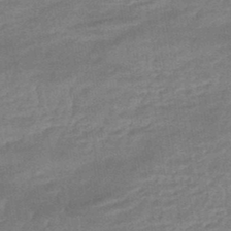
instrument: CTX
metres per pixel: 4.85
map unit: HNhu
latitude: -46.0850
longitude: 91.1998
